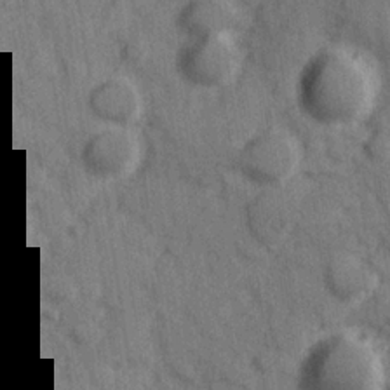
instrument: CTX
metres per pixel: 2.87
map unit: Hve
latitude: 25.5371
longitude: 147.5021
